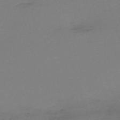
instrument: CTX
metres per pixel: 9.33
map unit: eHh
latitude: -62.2928
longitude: 51.2565
